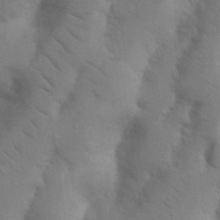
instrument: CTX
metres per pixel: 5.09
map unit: Nhu
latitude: 19.5371
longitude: -76.2333
